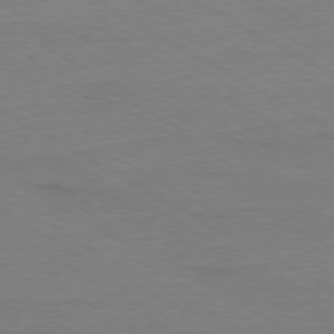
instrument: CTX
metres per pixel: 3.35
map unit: Ap
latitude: -79.3887
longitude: -82.8569
